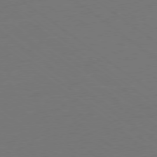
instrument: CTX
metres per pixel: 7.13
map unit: Ap
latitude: -79.0108
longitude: -55.6694
